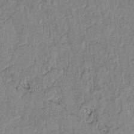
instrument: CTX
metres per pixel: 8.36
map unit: lAvf
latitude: 6.6301
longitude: 164.0283
